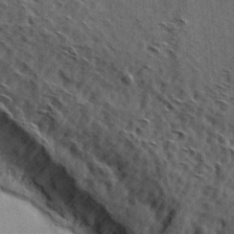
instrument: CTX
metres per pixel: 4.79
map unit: Hve
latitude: 31.5183
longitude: 148.9920
